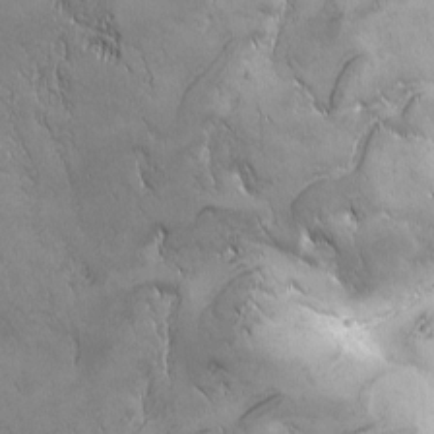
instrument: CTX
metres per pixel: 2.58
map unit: Ave
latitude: -7.2943
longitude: -121.5749
